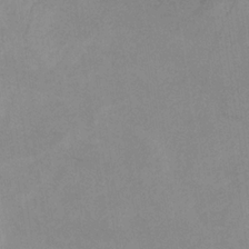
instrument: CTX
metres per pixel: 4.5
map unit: HNb
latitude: -31.9745
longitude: 62.5196
